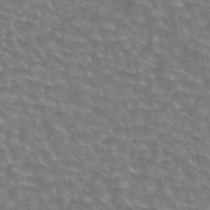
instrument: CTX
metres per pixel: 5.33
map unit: eAb
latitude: 44.9325
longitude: 106.1984
